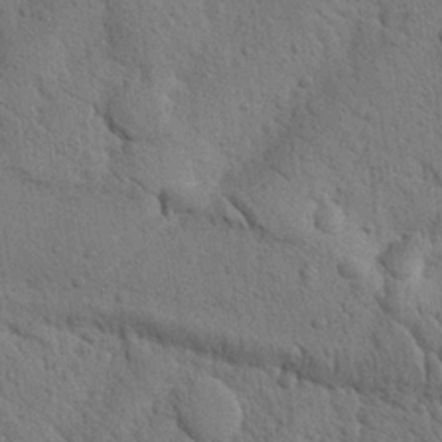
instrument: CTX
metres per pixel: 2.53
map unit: Nhu
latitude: 21.0081
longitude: -76.8758
